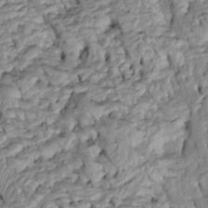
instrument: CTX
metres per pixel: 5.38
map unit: Htu
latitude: -6.1794
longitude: 154.5007
